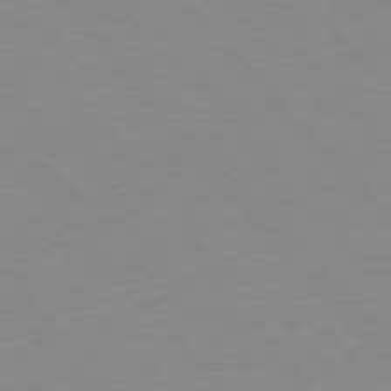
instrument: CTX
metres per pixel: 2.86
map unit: Ap
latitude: -76.8030
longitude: -88.3090
